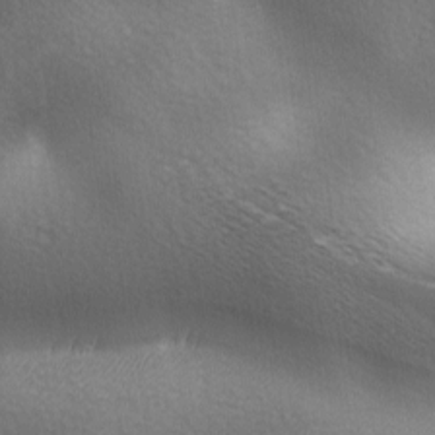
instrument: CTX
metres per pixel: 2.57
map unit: lAa
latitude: -6.0850
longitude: -121.6694
